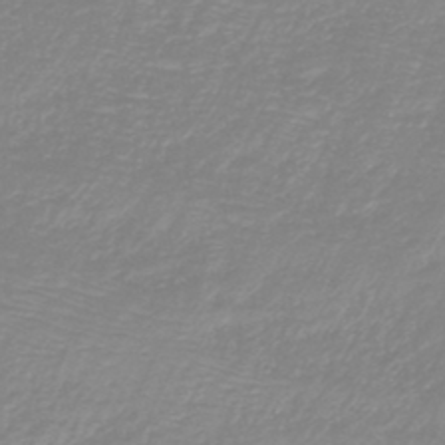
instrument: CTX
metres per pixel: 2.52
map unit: HNb
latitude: -45.6722
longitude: -45.0458
